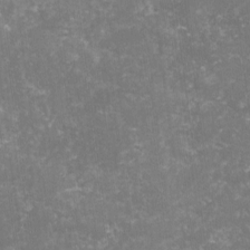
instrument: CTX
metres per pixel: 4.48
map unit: lHvf
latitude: -14.7275
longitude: -98.7435
